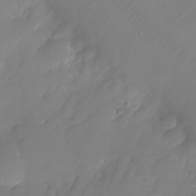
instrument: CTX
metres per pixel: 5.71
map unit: Nhu
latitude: -25.3698
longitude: -71.3104
